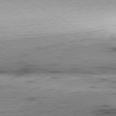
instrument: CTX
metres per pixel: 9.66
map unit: Hpe
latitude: -80.3495
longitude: 20.9919
